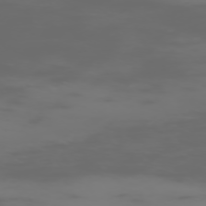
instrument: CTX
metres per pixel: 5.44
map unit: Hpe
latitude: -73.7477
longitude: 5.4265
